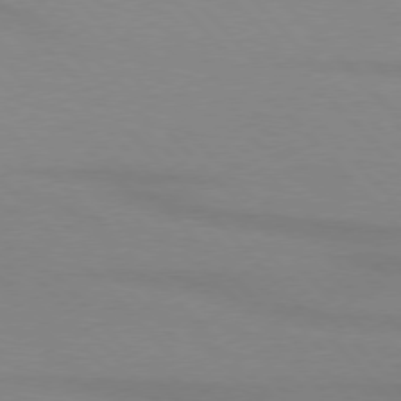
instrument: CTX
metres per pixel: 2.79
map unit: lApd
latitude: 76.2333
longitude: -85.0270
